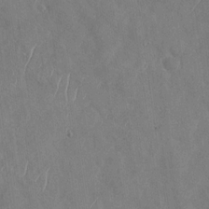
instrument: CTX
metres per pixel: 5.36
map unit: Nhu
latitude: -29.6722
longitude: -59.5938
